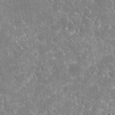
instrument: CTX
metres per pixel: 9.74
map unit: eHh
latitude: 5.4804
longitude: -67.8205
